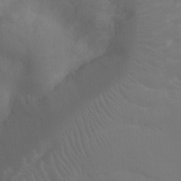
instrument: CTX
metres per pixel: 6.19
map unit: Ht
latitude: -4.5762
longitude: -18.6301
